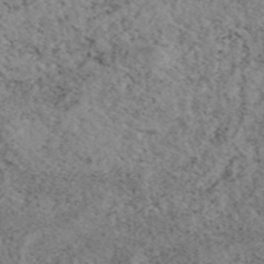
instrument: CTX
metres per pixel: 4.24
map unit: eAb
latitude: 45.6316
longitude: 112.4440
